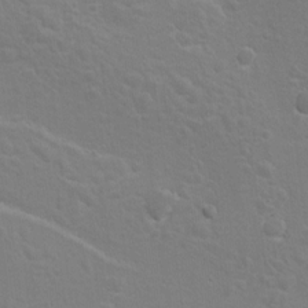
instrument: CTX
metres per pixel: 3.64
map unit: Hto
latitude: 9.0081
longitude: -31.4049
